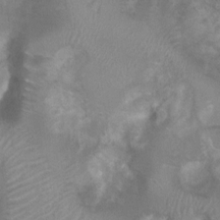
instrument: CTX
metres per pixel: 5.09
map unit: Nhu
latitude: 2.8191
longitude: -24.7435
